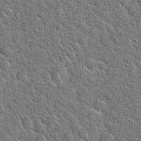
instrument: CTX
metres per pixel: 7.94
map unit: Hto
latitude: 21.2348
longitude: -51.7638
